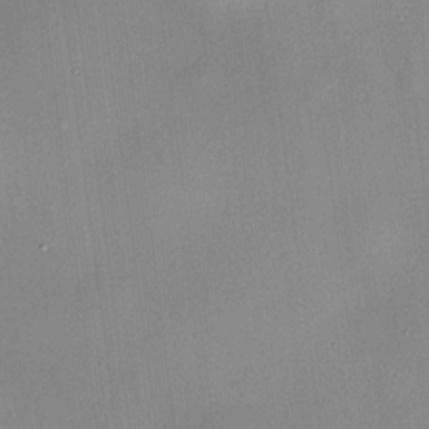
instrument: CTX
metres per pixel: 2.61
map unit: HNhu
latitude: 11.9339
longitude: 11.1242
